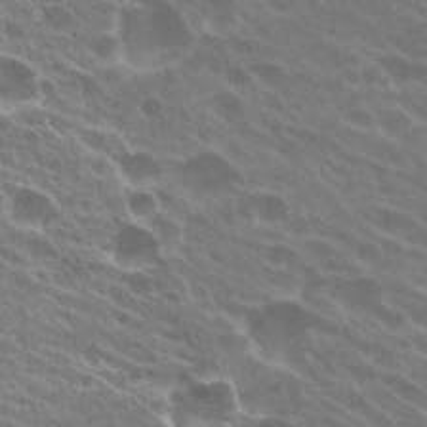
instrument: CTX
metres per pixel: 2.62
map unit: Hto
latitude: 24.1011
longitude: -38.5924
